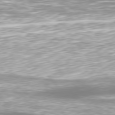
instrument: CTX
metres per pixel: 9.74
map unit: Ap
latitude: -79.8044
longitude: -60.9702
